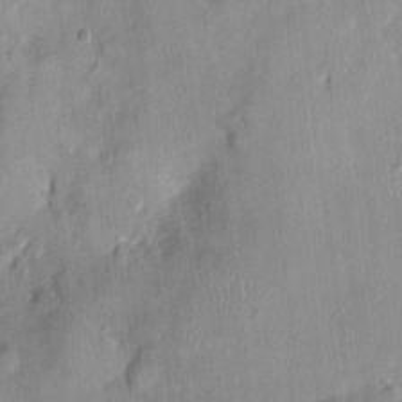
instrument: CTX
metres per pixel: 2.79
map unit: Nhu
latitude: 1.4993
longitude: -14.4790
